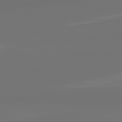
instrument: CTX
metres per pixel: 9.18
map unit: lApd
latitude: 82.1766
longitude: 154.6897
